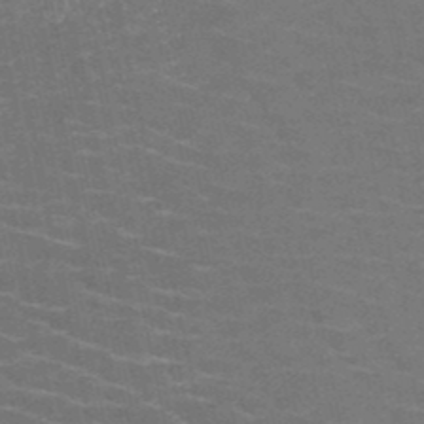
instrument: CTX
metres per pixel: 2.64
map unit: HNb
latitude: -50.8975
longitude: -48.2522
